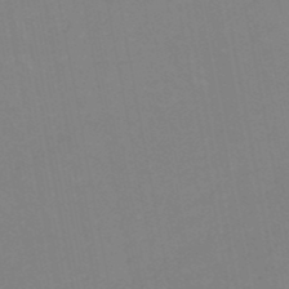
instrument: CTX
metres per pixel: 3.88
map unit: HNb
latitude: -50.3495
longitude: -51.1781
